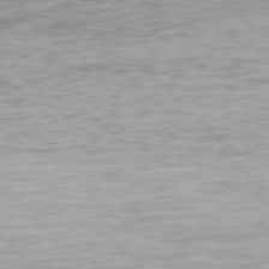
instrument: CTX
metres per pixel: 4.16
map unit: Hpe
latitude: 77.9339
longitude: -167.8016
